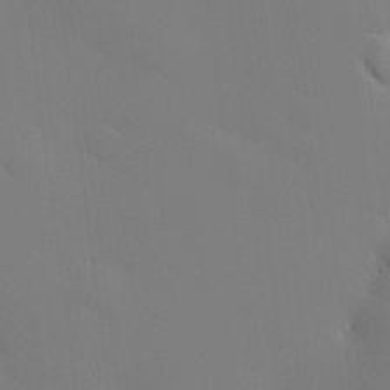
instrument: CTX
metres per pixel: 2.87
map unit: HNhu
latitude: 10.1200
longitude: 15.5588
